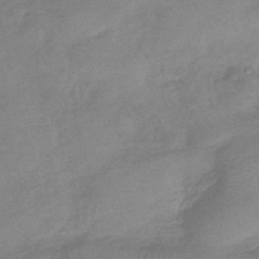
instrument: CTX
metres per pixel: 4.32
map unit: eHb
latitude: -41.8422
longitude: 84.5384
